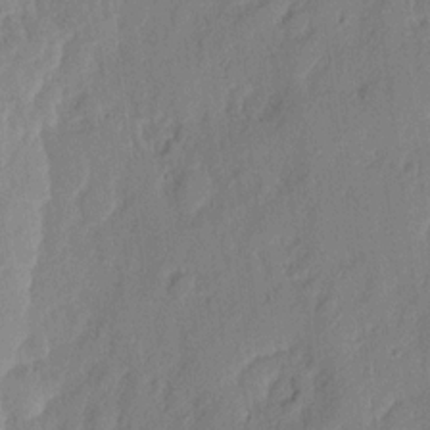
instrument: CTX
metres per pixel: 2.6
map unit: eHh
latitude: 4.5357
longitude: -76.9324
